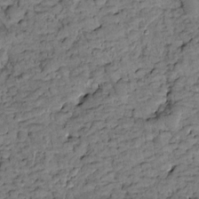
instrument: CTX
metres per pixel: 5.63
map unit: Htu
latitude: -3.1053
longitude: 173.2565
